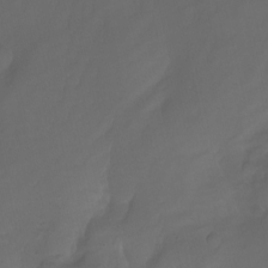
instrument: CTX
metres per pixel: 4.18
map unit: Nhu
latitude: -7.8989
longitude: -77.3481
